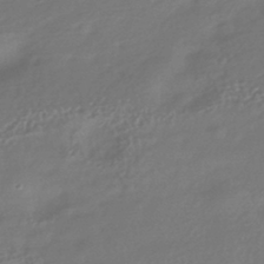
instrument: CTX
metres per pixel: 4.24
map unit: HNhu
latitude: -42.8785
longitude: 95.0675
